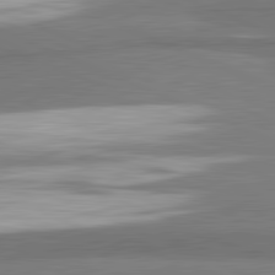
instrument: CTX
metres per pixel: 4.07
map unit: lApd
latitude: 82.0822
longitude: 174.8974
